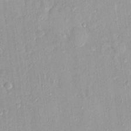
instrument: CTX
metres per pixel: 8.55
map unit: Nhu
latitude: 1.6316
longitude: -14.4223
